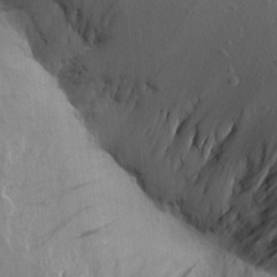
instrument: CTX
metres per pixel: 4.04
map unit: Aa
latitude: 18.4790
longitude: -146.4034
